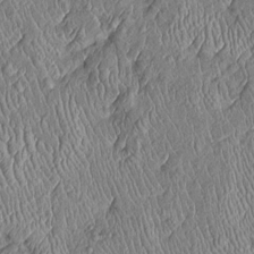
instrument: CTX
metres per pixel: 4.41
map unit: Htu
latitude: -5.9745
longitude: 155.3509
